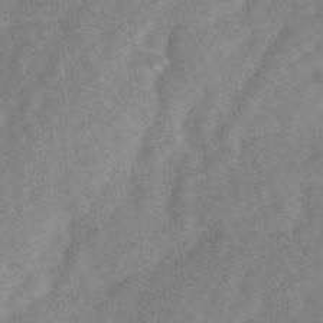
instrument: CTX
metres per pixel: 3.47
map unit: Ave
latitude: 1.3103
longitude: -111.8017
